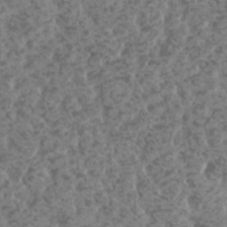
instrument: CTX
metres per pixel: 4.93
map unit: HNhu
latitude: 0.7246
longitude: 7.5021
